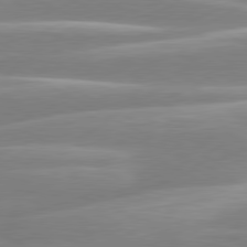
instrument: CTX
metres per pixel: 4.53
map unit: lApd
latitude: 80.3656
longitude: -129.9528
